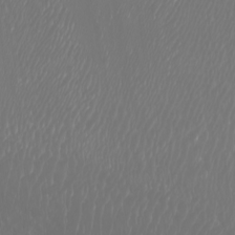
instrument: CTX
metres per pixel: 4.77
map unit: Htu
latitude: -6.5951
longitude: -74.3467
